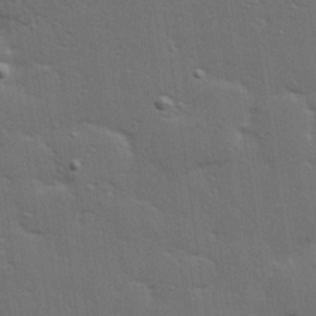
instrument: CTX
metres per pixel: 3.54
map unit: Hve
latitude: 27.6316
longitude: -91.8394
